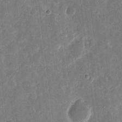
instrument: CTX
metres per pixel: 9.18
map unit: eHh
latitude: 11.1214
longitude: -72.7058
